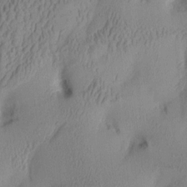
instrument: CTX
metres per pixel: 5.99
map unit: Aa
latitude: 7.9150
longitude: -127.8017
